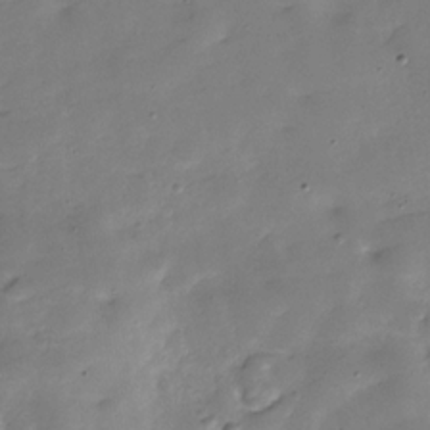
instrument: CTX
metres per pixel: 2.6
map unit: Hve
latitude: -30.4251
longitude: 90.4629
